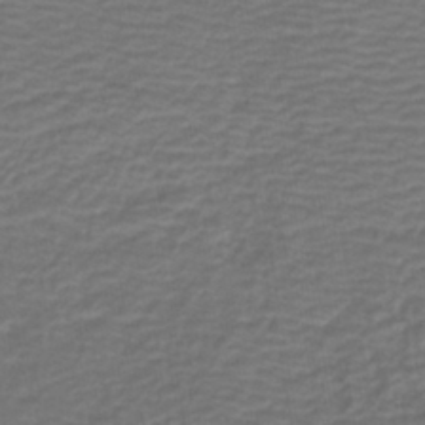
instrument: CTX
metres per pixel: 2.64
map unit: HNb
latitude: -42.8408
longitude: 51.4265
